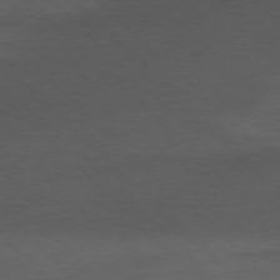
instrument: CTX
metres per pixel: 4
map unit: Ap
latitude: -77.8611
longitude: -92.1389
